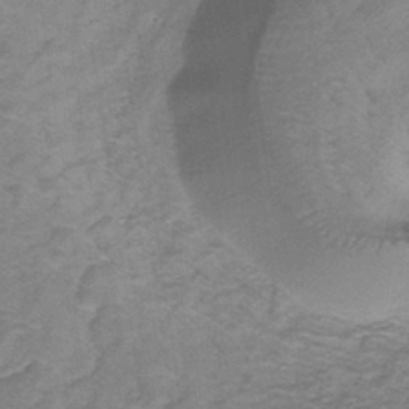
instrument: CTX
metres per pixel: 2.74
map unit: eHb
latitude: -32.1039
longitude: 67.0108
